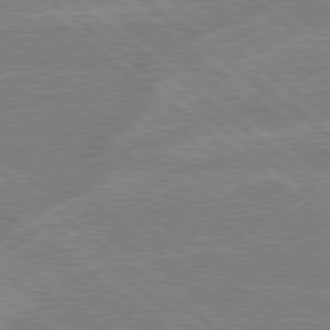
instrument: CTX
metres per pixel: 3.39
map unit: lApd
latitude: 79.0081
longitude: -160.4601
